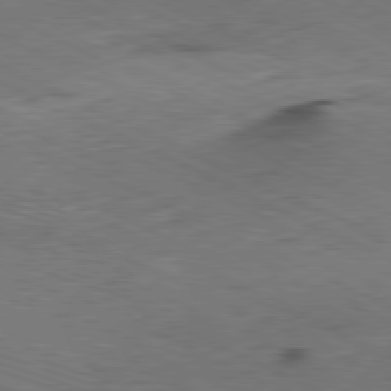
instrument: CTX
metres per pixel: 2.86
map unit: Ap
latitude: -81.3321
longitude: -72.3657
